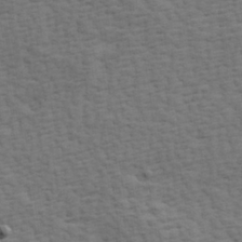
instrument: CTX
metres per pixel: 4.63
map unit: Hve
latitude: 23.9717
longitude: -97.6127
